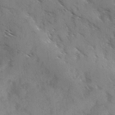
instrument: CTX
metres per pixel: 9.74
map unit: Ave
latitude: -0.0283
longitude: -111.6694
